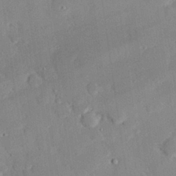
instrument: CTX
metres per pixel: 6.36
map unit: eHh
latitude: 27.9717
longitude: -81.2915
